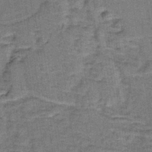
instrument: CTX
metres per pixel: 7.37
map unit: lHb
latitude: -40.5385
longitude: 57.1431
